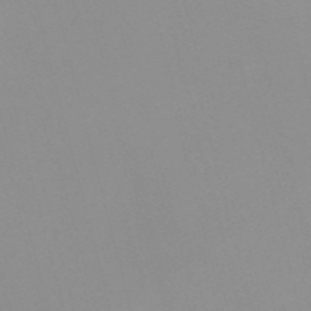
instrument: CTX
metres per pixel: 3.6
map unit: Nve
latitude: -57.5210
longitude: 60.1984
